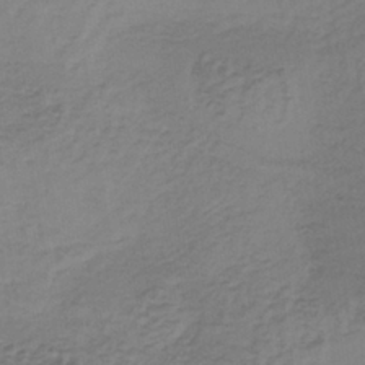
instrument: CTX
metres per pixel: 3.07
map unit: lHb
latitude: -38.0283
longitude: 60.5385
